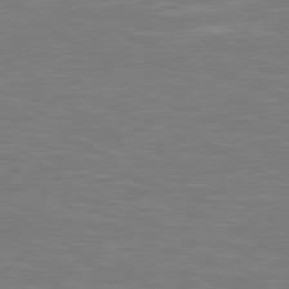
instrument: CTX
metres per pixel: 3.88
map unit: Hpe
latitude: 78.9136
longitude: -126.7624
